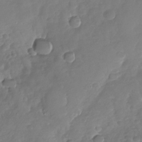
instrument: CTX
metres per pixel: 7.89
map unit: Nhu
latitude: -29.9178
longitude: -61.1403
